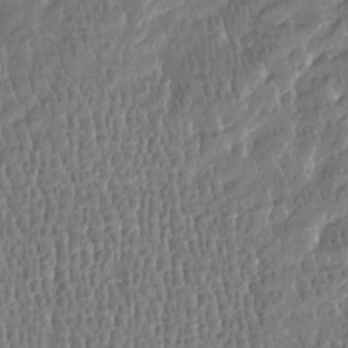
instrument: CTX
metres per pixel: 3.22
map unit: Htu
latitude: -3.8989
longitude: 176.0472
